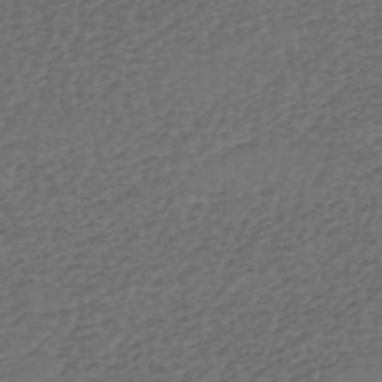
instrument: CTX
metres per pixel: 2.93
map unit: eHh
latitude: -54.9353
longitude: -89.9528
